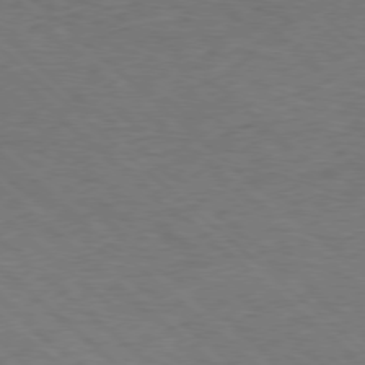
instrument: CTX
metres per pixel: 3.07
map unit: Hpe
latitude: -78.2928
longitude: 16.8975
